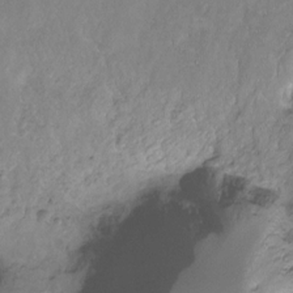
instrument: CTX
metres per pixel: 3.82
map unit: Hto
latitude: -13.6344
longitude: -42.5924
